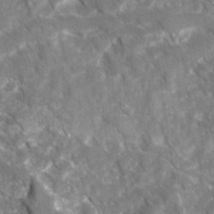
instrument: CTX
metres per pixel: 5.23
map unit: Ave
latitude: 16.9703
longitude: -131.0648
